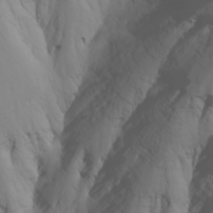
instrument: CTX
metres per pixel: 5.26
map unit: Nhu
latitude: -7.1053
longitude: -90.3278
